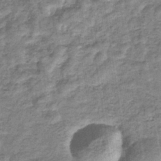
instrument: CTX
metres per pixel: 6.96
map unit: eHb
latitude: -34.6896
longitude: 76.1417
